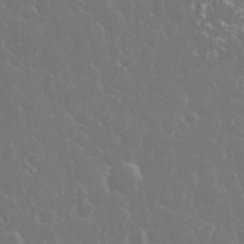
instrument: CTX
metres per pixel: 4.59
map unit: eHh
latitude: 33.7072
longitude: -60.4601
